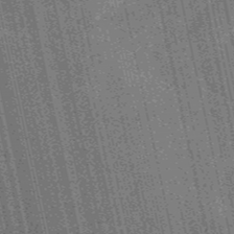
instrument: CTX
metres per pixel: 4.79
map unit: HNb
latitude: -51.8989
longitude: -49.6883
